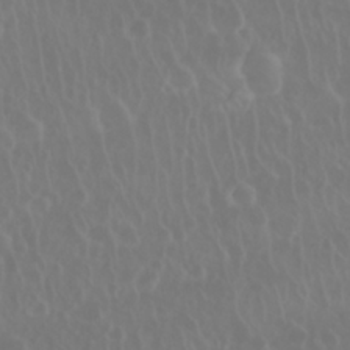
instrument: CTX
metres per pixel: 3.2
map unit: Nhu
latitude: 28.4412
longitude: -63.0648
